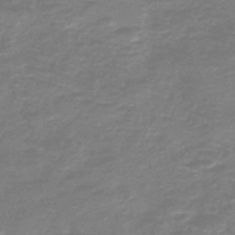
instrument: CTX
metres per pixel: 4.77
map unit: HNb
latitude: -46.8786
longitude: 53.0675
